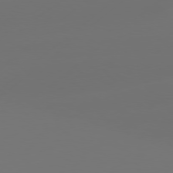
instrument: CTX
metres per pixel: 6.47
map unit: Hpe
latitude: 76.7624
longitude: -130.2523
